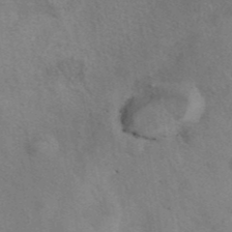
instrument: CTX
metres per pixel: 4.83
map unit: eAb
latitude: 41.0836
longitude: 108.0661
